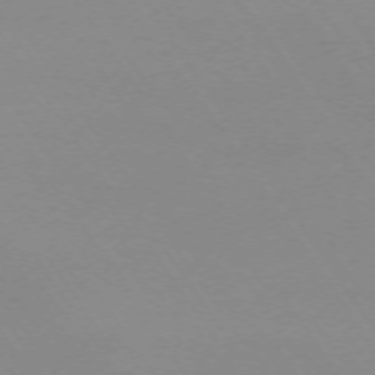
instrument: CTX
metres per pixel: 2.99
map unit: Ap
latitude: -73.9556
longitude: -72.0822
